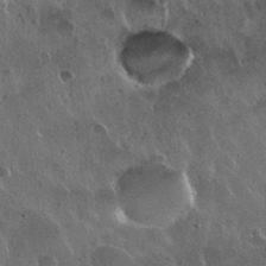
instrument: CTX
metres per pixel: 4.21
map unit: Nhu
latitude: 30.5357
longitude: -55.8205
